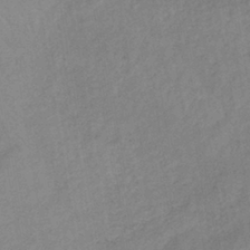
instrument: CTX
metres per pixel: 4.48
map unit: lHb
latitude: -37.1998
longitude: 72.4629
